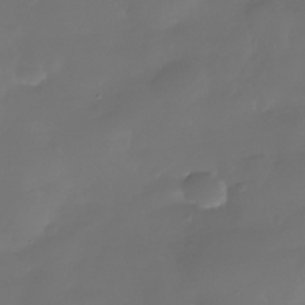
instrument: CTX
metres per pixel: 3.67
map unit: Nhe
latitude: -37.4454
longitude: -113.8394
